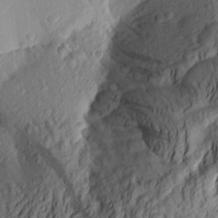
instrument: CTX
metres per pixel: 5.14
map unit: Aa
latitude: 23.8772
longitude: -149.9528
